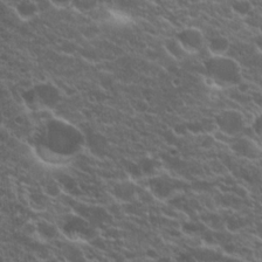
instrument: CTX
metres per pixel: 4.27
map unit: Hto
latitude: 19.9906
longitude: -35.1781
